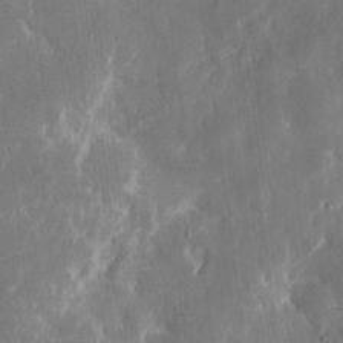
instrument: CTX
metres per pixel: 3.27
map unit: eHh
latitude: 11.4049
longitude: -71.4048
